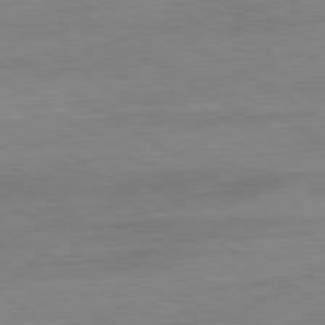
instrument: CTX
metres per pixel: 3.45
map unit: Ap
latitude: -80.7274
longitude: -79.5182
